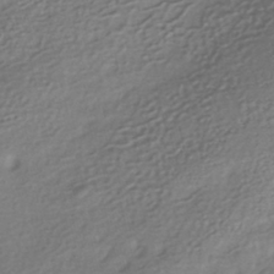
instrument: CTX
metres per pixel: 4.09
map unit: HNhu
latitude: -41.4454
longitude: 94.5384
